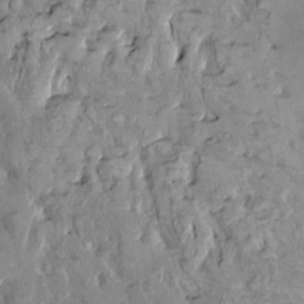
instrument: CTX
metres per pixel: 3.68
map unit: HNhu
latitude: 2.2522
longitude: 8.5574
